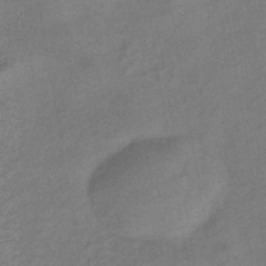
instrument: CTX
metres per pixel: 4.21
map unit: eHb
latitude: -42.6140
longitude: 82.6707
